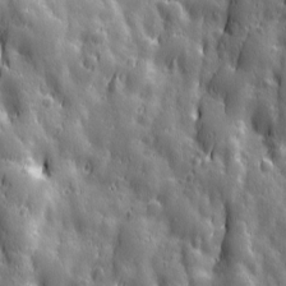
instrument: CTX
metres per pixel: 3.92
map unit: Ave
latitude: 12.8191
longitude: -104.6113
